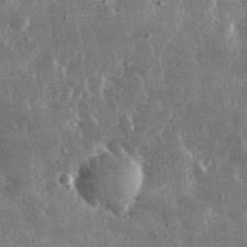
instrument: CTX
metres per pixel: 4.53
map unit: lHvf
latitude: 32.1767
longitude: -90.3278
